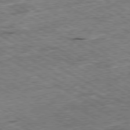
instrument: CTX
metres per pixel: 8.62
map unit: Ap
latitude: -80.0850
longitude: -85.6883
